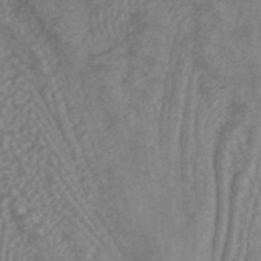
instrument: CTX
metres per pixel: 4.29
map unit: ANa
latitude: 38.6868
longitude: 29.1431
